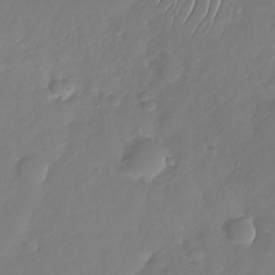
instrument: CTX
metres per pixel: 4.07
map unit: Nhu
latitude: -28.8975
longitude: -61.2159
